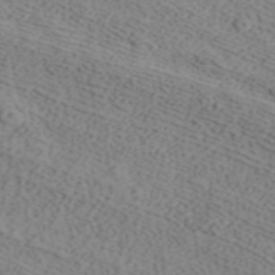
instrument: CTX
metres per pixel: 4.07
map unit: ANa
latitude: 41.2536
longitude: 34.1795
